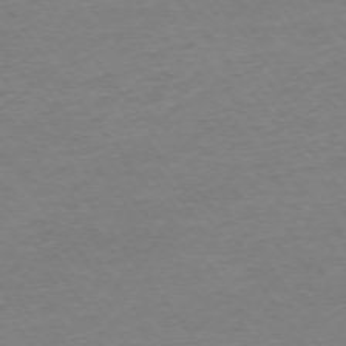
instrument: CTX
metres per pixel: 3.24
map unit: Ap
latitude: -74.9920
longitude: -83.5182
